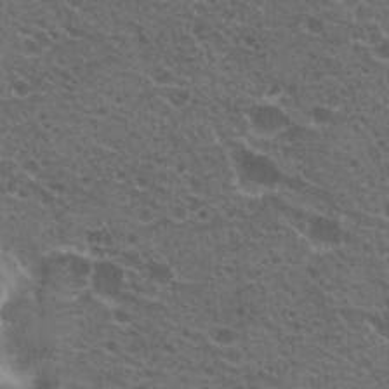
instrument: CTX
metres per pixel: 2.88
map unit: Hto
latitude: 20.6680
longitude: -34.1766
